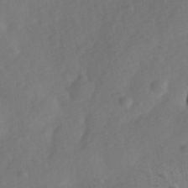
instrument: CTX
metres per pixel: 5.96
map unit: Ave
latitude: 0.2711
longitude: -113.3104
